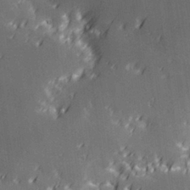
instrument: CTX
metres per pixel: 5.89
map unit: Hve
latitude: 28.6868
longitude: 145.1809
